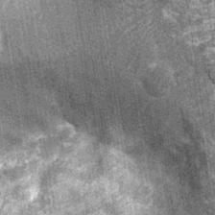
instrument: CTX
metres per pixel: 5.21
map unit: Nhu
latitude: -13.2376
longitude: -22.2900
